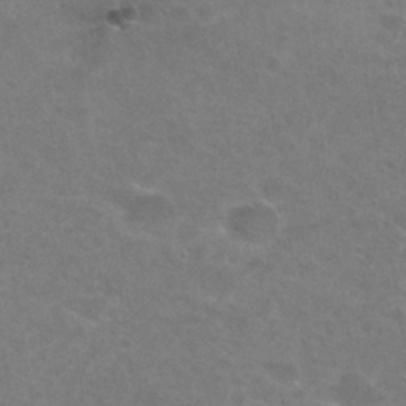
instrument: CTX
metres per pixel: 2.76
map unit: Nhu
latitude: 29.3859
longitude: -47.6694
